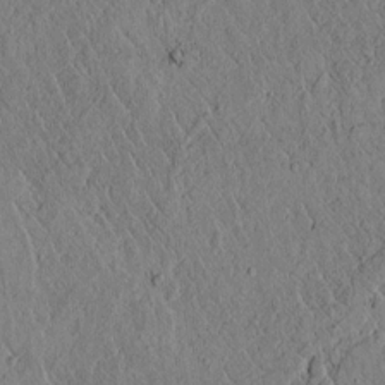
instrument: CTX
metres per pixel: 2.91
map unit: lAvf
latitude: 5.9528
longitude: 159.3509
